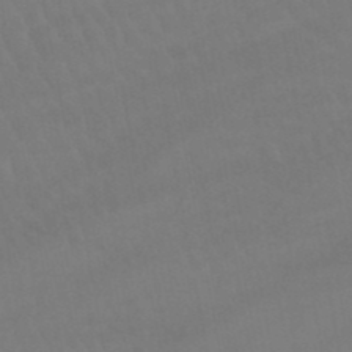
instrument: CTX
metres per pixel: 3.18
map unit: lHb
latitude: -46.0850
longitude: 77.2565
